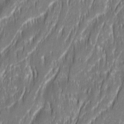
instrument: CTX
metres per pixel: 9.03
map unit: Ave
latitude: 15.3104
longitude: -135.0080
